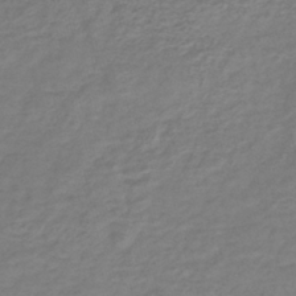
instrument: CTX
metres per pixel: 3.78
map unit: lHb
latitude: -41.2565
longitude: 70.8786
